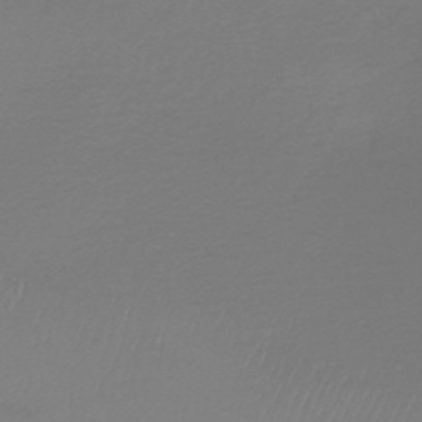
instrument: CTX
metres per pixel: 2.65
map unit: HNb
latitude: -46.2739
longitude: -42.0822
